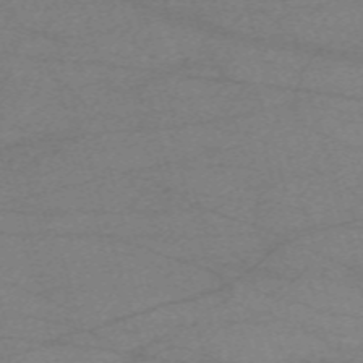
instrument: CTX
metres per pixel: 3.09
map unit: eHh
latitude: -61.2376
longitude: 54.3306
